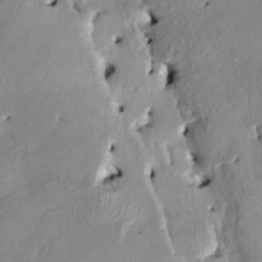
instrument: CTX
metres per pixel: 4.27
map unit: HNhu
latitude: 3.3670
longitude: -4.7435
